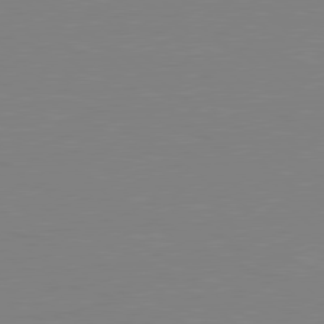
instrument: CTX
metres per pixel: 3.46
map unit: Hpe
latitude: 78.9892
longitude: -125.1403
